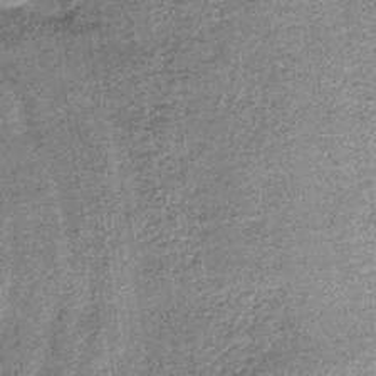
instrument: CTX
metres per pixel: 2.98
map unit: lHb
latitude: -37.2565
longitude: 65.4077
